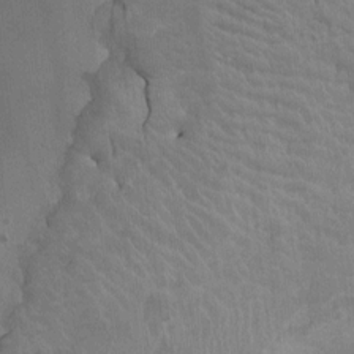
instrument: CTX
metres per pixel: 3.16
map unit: Ht
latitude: -2.4251
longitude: -17.0270
